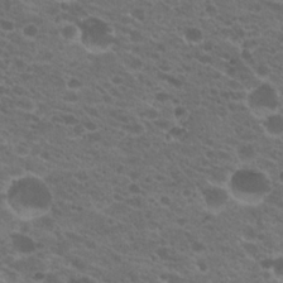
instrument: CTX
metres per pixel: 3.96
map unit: Hto
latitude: 20.7247
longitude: -35.6127
